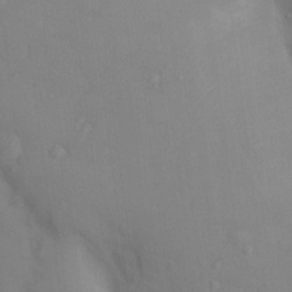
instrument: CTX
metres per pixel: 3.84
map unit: Nhu
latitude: 13.5749
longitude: -28.0255
